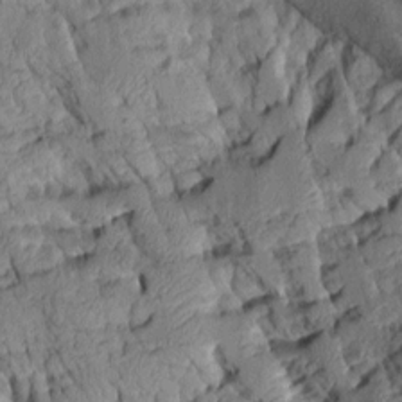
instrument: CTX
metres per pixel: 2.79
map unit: Aa
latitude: 8.8380
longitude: -128.1200
